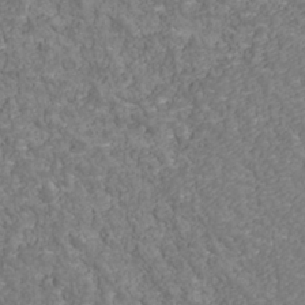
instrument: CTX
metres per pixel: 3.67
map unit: Nhu
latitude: -39.3888
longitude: -83.4804
